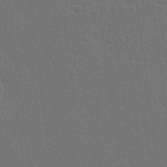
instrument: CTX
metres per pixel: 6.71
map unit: Nhu
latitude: 28.7624
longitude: -64.3089
